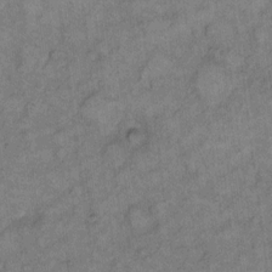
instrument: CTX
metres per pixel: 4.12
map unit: eHh
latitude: 10.4034
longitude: -63.8017
